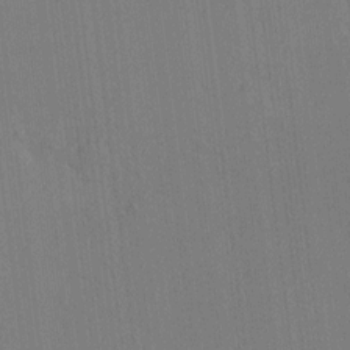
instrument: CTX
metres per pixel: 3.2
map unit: HNhu
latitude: 7.2726
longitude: 15.8990
